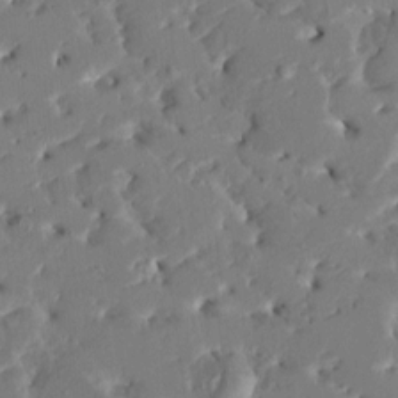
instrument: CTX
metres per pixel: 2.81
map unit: HNhu
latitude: 5.2159
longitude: -5.1970
